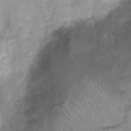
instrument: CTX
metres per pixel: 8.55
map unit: Nhu
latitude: 3.1970
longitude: -16.1388
